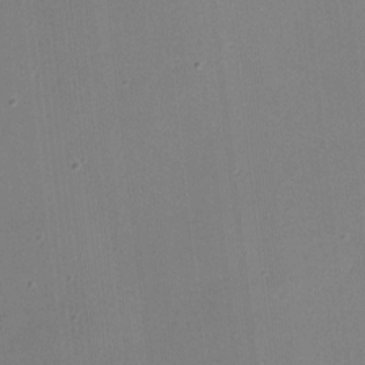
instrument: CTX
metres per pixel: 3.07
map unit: lHvf
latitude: -10.2362
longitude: -99.8394
